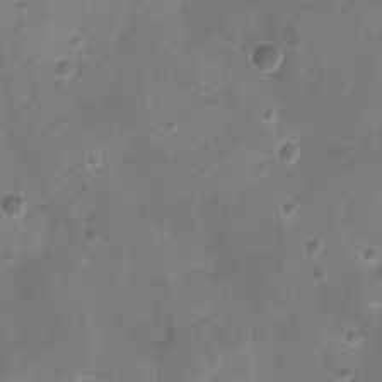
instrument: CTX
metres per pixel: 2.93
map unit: Ht
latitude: -3.6343
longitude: -19.2726
